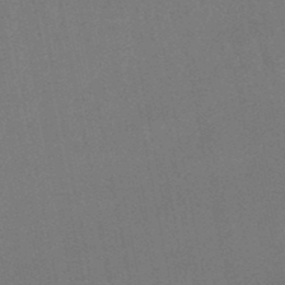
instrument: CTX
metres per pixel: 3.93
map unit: eHb
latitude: -46.7085
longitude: 78.8975
